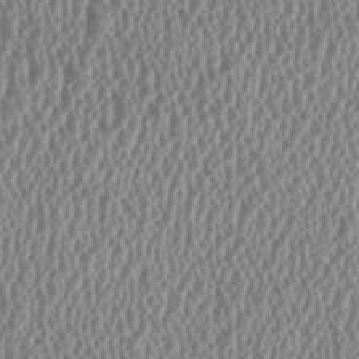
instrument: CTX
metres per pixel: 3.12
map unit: HNhu
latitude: -0.2929
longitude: 0.3118
